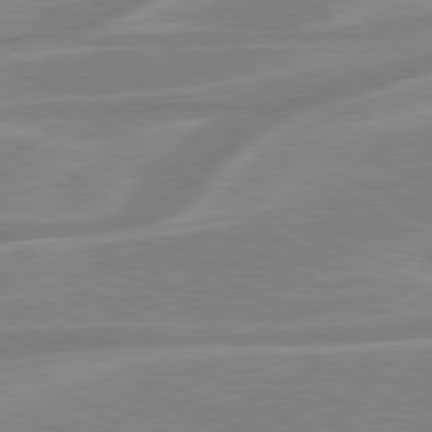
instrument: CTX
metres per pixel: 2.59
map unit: lApd
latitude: 79.3104
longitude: -122.2900
